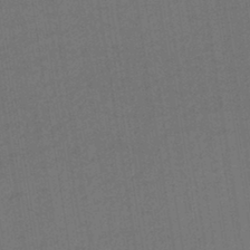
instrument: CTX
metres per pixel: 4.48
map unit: lHb
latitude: -43.3887
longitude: 68.5573
